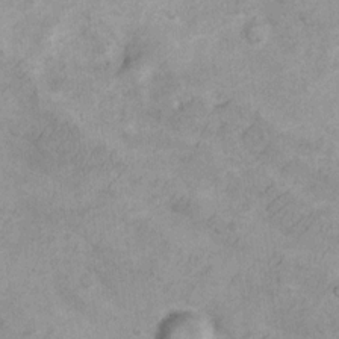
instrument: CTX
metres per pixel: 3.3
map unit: Nhu
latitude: 7.7639
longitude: -23.7072
